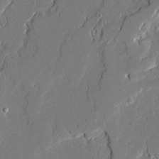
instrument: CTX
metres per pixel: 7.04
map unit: Ave
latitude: 20.7435
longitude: -128.3278
